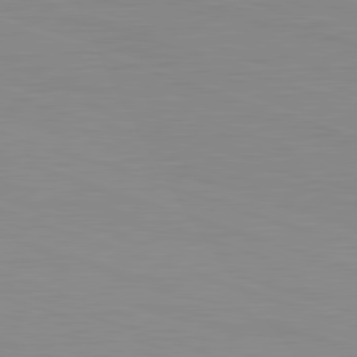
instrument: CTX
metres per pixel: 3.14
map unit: Hpe
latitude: -82.7652
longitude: 12.3684
